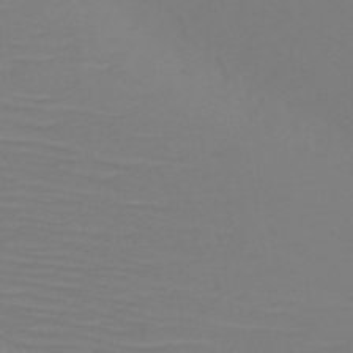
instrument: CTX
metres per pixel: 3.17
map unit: HNb
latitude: -46.0661
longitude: -46.3657
